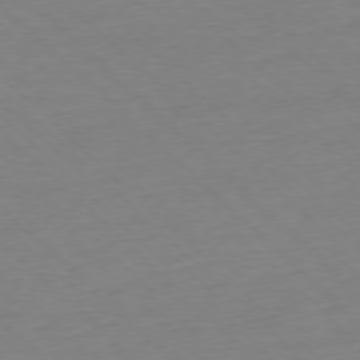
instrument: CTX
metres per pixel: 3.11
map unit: Ap
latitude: -77.2565
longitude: -97.5560
